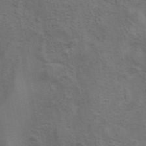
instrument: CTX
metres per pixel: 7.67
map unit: ANa
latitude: 42.3467
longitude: 14.2740
